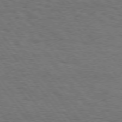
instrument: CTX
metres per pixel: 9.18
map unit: Hpe
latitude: 74.6302
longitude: -152.7624
